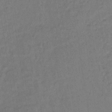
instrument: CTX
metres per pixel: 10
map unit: lHb
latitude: -35.3321
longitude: 65.0865
